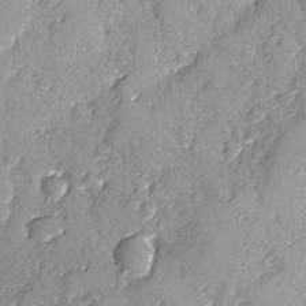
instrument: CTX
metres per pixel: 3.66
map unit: Ave
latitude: -8.0661
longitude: -117.9528
